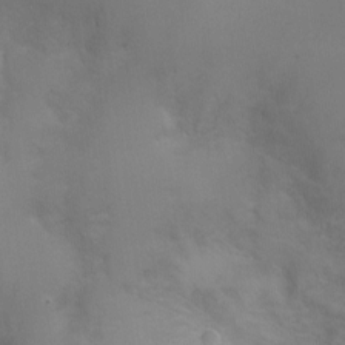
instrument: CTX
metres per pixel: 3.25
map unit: Ht
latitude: -5.4265
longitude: -28.5357
